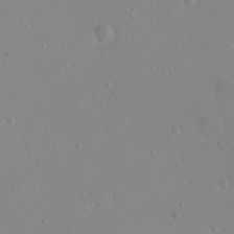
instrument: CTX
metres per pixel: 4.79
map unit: eHh
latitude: 1.4993
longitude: -54.6868
